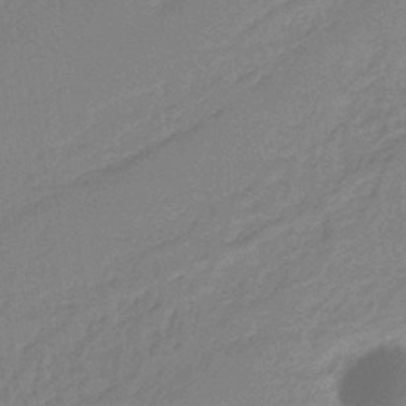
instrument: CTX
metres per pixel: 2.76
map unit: HNb
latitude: -36.2361
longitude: 57.9367
